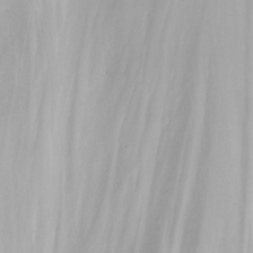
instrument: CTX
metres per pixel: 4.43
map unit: Nhu
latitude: -8.4251
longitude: -72.5924
